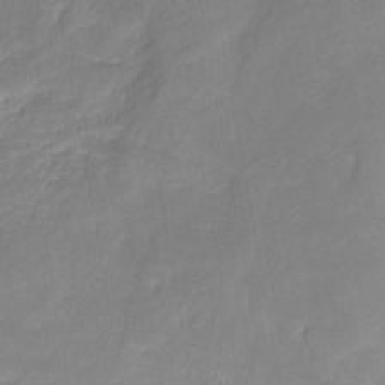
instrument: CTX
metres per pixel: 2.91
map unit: HNhu
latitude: -27.2753
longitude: 73.5399
